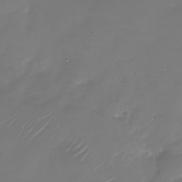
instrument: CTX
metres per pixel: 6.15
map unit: Nhu
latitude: -28.5007
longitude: -68.2901
